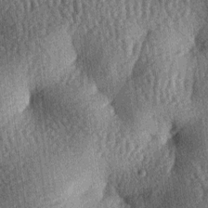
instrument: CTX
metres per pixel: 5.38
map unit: lAa
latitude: -7.5588
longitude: -127.6505
